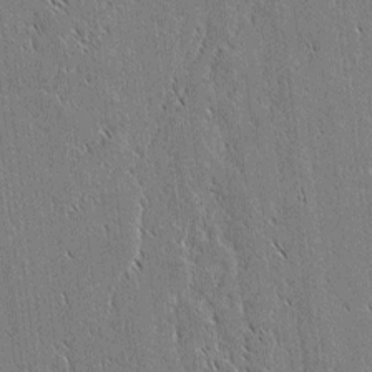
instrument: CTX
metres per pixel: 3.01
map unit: lAvf
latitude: 2.6112
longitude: -106.9136
